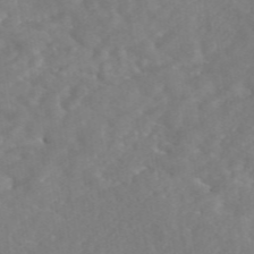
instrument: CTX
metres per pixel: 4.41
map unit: eAb
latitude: 46.3657
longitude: 126.9730
